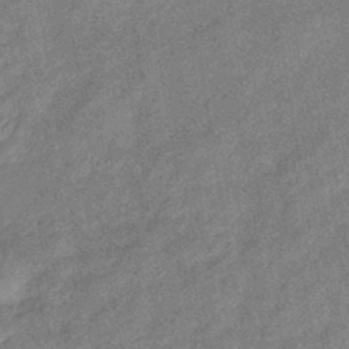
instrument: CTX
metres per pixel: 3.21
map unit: eHb
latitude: -41.9367
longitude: 82.0283
